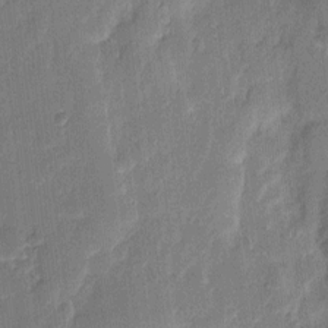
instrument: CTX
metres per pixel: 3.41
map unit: eHh
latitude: 7.8772
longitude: -66.8380
